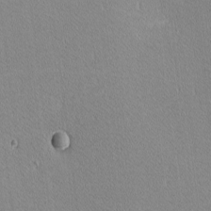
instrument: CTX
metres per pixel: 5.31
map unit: lHvf
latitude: -12.1984
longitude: -104.1200
